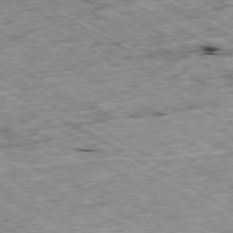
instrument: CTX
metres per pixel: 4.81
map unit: Ap
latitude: -80.1984
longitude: -85.1970
